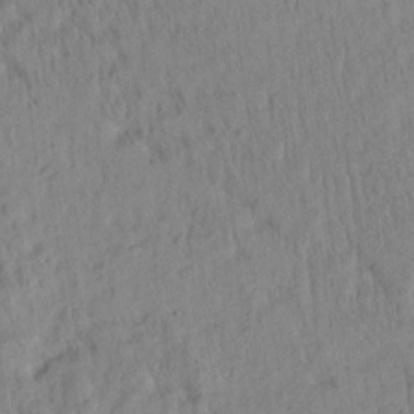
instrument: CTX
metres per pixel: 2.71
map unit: Htu
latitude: -4.7652
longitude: 173.7288
